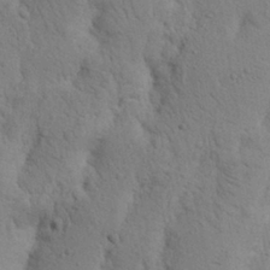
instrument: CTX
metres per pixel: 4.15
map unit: Nhu
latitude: 16.3656
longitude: -75.6505
